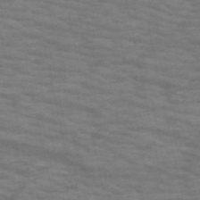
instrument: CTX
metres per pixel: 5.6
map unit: HNb
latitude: -53.6155
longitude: -43.8961
